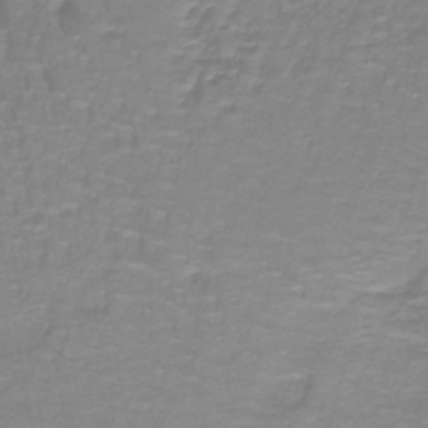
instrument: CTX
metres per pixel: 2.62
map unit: lHb
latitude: -40.9353
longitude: 56.9353
